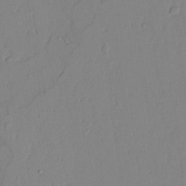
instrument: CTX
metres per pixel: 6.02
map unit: lAvf
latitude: 24.7813
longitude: -110.8947
